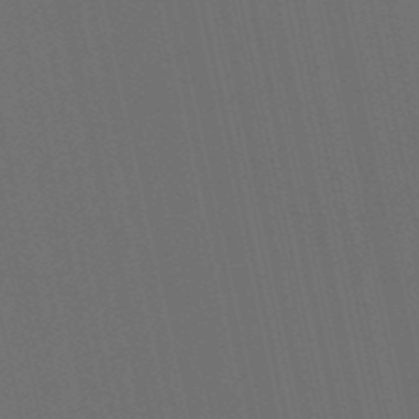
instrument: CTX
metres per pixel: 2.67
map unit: eHb
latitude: -51.3699
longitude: 77.2376
